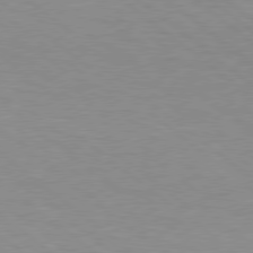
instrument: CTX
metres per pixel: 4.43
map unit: Hpe
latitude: 78.4223
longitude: -151.6882
